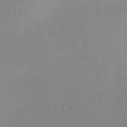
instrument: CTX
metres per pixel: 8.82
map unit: HNhu
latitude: 7.8394
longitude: 8.3306
